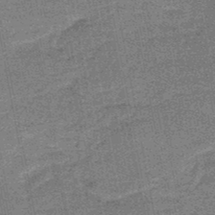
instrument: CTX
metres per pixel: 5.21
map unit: HNb
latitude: -48.0472
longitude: -38.9514
